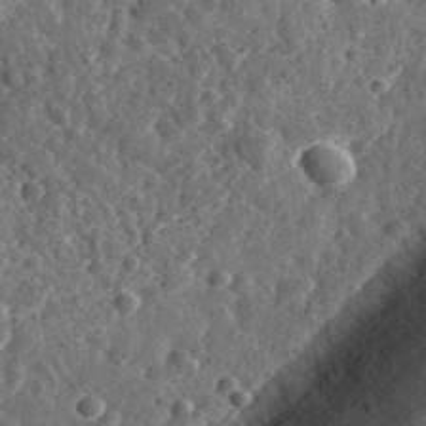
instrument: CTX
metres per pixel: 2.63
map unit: eHh
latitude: 34.4979
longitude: -79.0459
